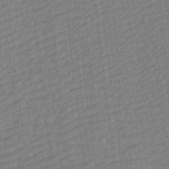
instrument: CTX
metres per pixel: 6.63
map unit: Aa
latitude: 17.7261
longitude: -142.8569
